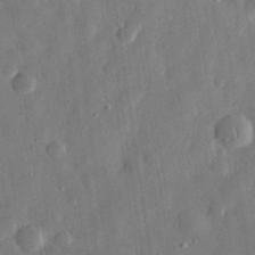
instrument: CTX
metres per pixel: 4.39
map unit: eHh
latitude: 31.3293
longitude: -74.9514
